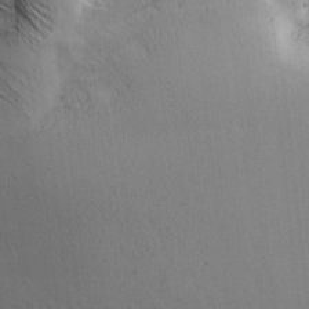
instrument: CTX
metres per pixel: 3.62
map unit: Ave
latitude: 14.2901
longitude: -102.9702
